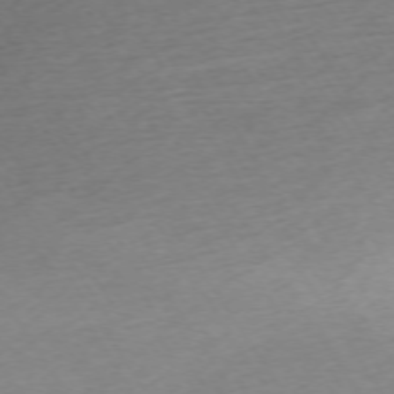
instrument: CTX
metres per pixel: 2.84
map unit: Ap
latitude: -73.3887
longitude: -68.2523
